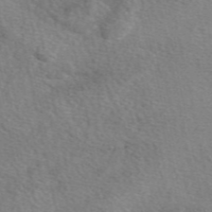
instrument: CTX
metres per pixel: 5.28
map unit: eAb
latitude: 49.6694
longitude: 113.5399
